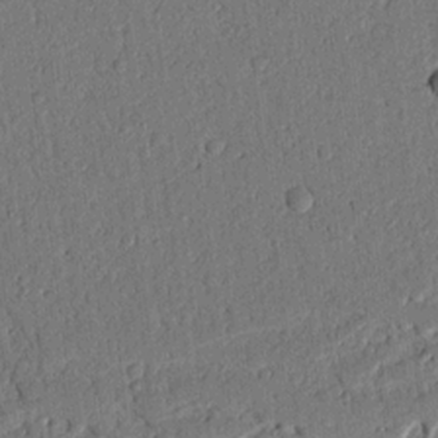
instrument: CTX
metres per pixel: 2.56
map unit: Nhu
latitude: 19.6694
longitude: -77.9717
